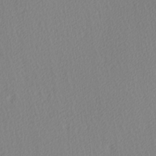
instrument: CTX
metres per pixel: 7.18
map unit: Ave
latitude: 3.7638
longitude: -112.8947
